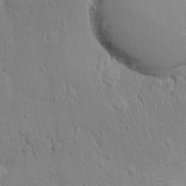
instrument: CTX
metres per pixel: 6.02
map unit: Hto
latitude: 11.3104
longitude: -57.7827
